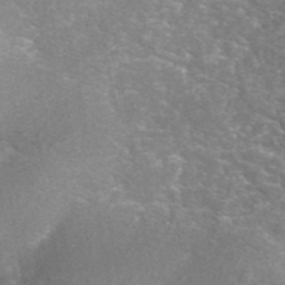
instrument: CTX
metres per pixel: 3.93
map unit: ANa
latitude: 42.2712
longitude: 25.5777
